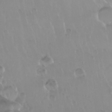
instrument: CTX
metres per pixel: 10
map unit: Nhu
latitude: 29.7827
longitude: -56.7813
